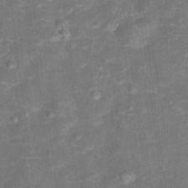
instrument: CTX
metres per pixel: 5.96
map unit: Hto
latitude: 17.2726
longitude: -42.3467
